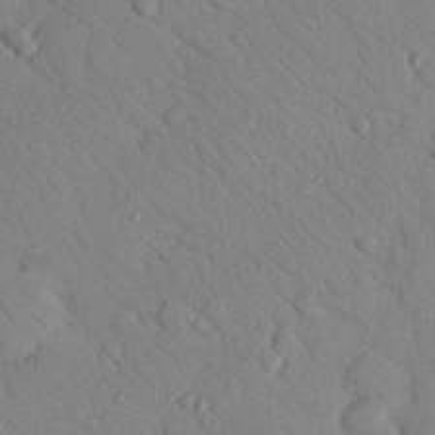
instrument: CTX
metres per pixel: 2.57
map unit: Nhu
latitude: 23.7450
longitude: -74.5924
